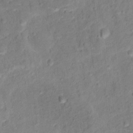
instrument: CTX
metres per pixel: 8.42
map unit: Ht
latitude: 13.3860
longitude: -38.9703
